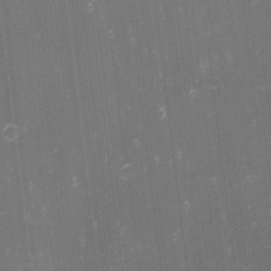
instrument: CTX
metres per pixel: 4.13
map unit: eHh
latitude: -1.8801
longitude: -80.4979
